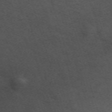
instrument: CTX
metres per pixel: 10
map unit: ANa
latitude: 52.0633
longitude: -70.6679
